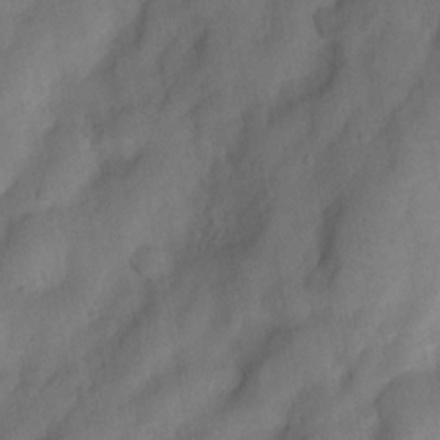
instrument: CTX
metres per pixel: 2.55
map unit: Nhu
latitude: 5.4048
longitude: -24.4223
